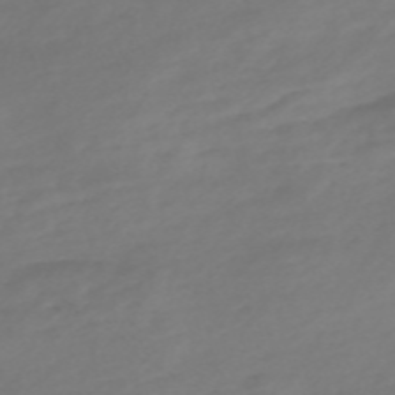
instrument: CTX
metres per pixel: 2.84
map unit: Nve
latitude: -58.5762
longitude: 57.6722
